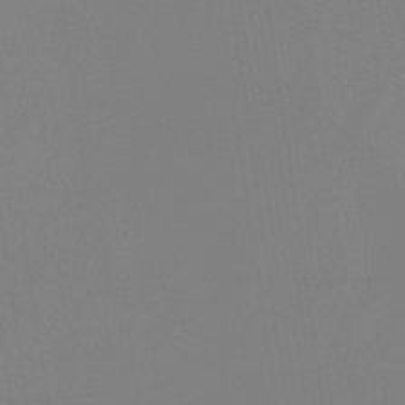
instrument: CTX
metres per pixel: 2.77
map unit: eHb
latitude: -30.3684
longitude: 72.2739
